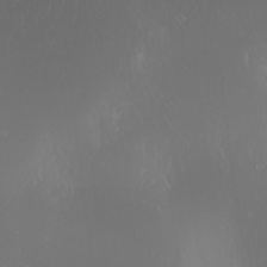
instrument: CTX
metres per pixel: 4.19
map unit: Nhu
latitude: -7.7666
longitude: -94.5735
